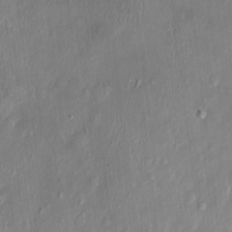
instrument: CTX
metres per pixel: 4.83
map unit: Nhu
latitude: 0.9891
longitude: -14.7813
